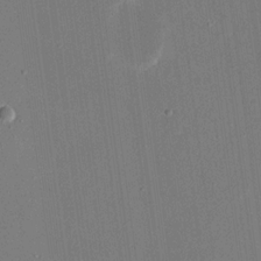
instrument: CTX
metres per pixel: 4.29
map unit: eHh
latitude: 18.7813
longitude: -69.8017
